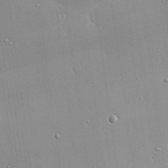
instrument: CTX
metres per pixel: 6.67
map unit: eHh
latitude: 24.5923
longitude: -89.3482
